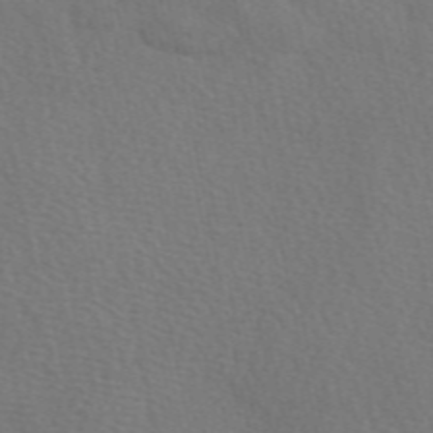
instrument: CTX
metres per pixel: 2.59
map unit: eAb
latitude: 50.3089
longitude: 119.6533
